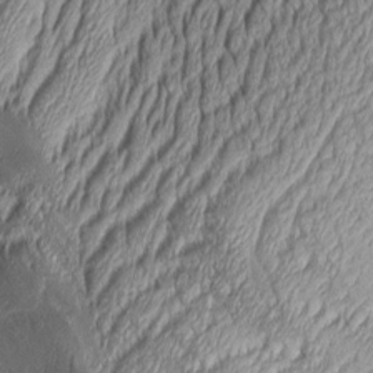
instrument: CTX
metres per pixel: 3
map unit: Aa
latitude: 7.8961
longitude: -129.4048
